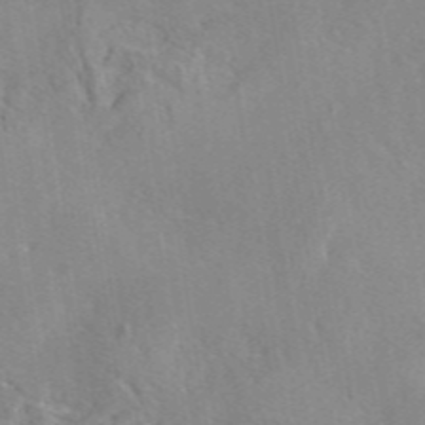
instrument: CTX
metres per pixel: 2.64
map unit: eAb
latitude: 45.9339
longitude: 111.3509
